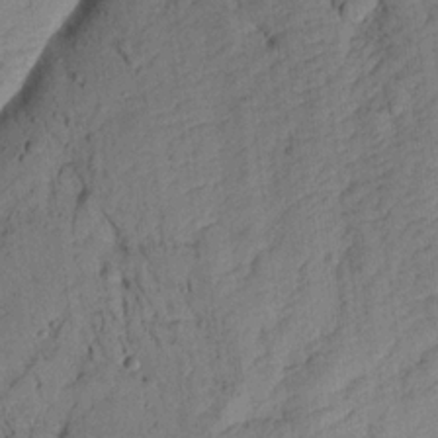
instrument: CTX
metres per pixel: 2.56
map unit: Aa
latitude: 16.2523
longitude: -146.4223
